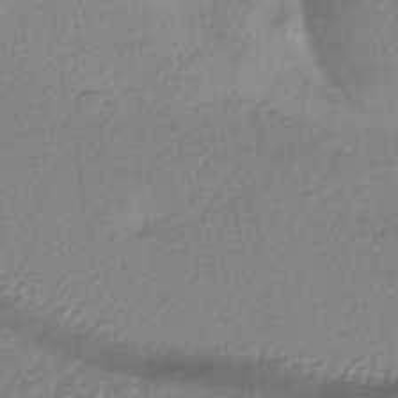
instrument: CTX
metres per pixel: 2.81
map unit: HNhu
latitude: -44.1228
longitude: 95.8233
